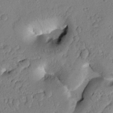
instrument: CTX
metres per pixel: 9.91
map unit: Htu
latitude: 0.4790
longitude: 173.4265
